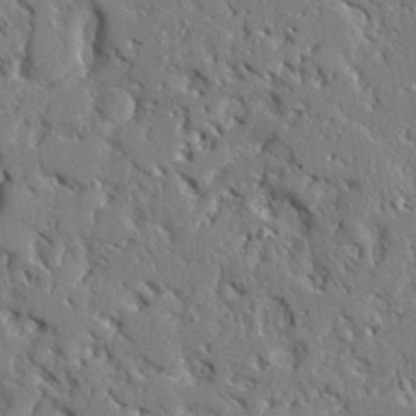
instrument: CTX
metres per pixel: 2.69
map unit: Ave
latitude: 23.7450
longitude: -129.9717
